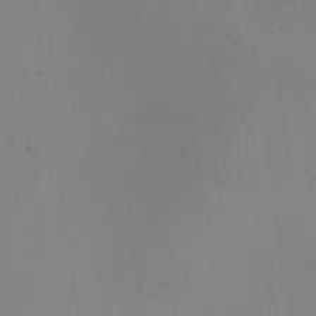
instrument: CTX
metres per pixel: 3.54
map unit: HNhu
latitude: 10.7624
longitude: 23.1242
